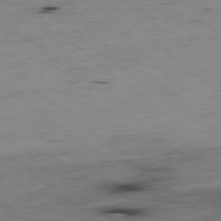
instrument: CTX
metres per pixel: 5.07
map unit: Hpe
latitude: -78.8030
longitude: 16.2551
